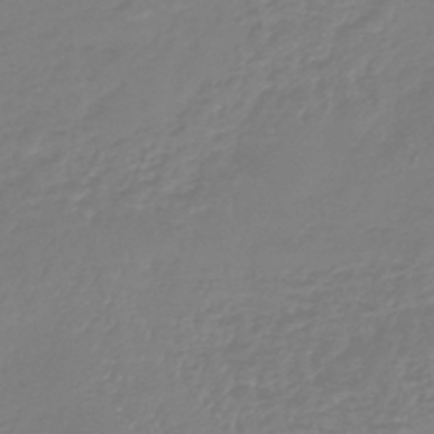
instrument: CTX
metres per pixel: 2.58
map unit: lHb
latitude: -41.6533
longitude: 67.5210
